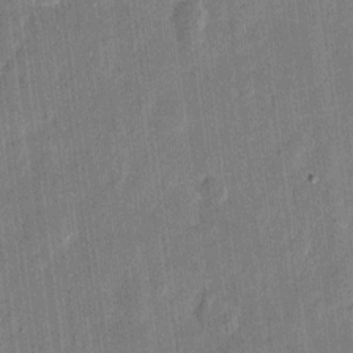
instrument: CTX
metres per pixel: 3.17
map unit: eHh
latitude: 10.9703
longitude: -70.6679
